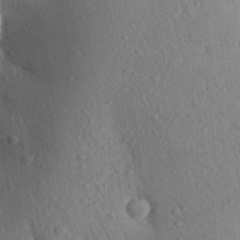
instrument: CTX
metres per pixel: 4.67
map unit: Aa
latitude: 28.6679
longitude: -148.3278
